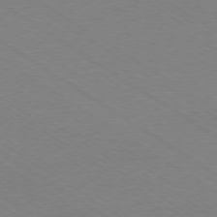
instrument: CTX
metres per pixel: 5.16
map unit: Ap
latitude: -78.5573
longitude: -84.2901
